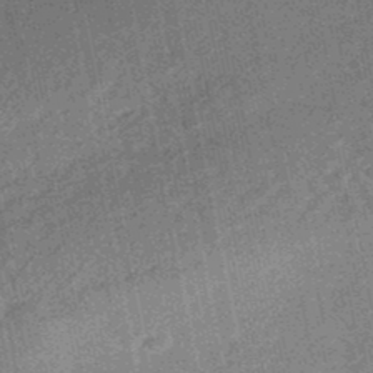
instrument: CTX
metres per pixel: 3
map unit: HNhu
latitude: -48.7652
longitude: 99.5210
